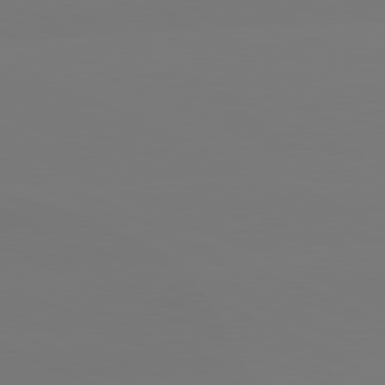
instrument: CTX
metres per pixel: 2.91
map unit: lApd
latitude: 81.0836
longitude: -149.9717
